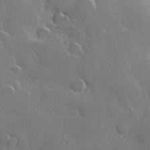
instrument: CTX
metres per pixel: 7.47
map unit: Hve
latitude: 23.1592
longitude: 147.7288
